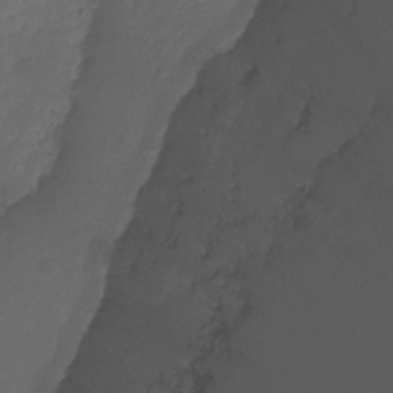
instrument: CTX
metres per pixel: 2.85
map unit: Ht
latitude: -2.6329
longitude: -19.3103
